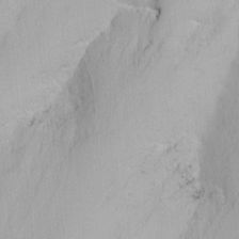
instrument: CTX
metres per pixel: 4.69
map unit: Nhu
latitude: -5.8611
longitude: -68.5545
